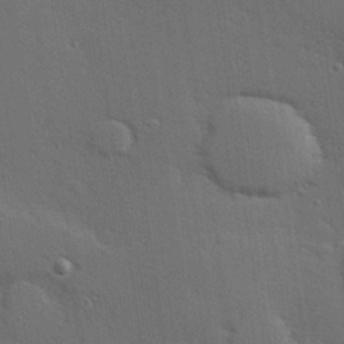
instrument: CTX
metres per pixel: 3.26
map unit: Hve
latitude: 27.0459
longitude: -90.8002
